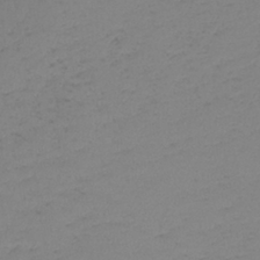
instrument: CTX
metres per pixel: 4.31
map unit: lHb
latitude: -38.2173
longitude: 70.2929
